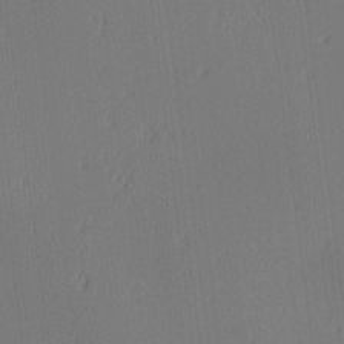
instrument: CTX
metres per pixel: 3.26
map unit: Ave
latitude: 2.6301
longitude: -115.1025
